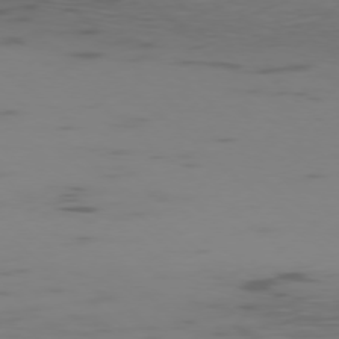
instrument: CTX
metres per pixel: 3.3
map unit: Ap
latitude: -77.0486
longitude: -67.3481
